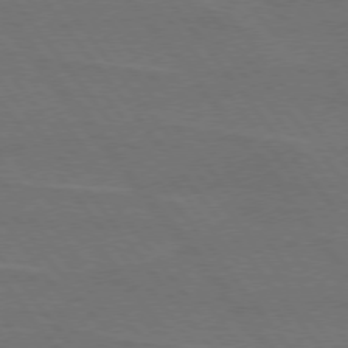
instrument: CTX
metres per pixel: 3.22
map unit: lApd
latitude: 74.9514
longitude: -57.5560
